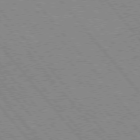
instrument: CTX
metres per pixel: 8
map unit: Hpe
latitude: 75.6505
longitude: -150.2333
